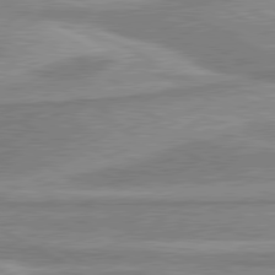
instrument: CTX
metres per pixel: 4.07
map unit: lApd
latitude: 80.4412
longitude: -174.4790
